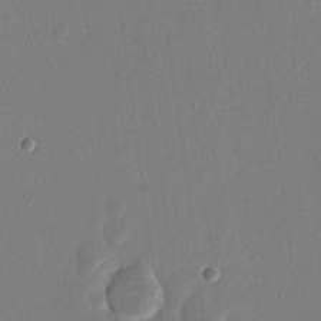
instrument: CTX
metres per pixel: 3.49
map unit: eHh
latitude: 16.7246
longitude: -70.2711
